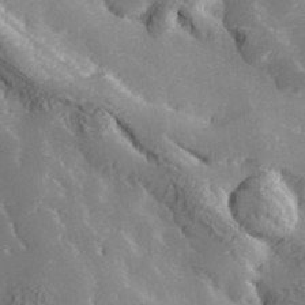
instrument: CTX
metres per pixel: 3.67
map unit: Hve
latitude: 33.1781
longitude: 149.6911
